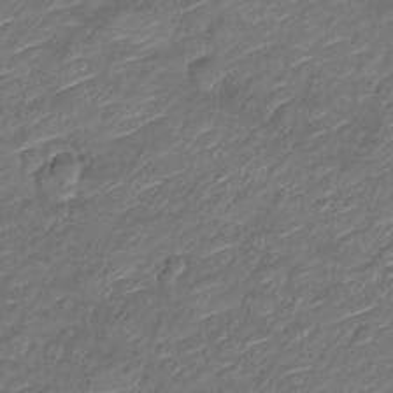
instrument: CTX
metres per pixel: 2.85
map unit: Nve
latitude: -18.2173
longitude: 107.3888
